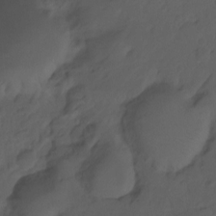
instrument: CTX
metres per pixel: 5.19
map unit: Hto
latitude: -7.8989
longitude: -45.7260
